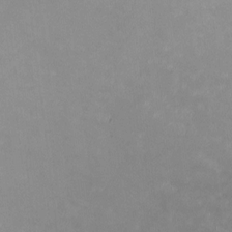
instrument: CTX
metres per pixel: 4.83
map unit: HNhu
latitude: -1.0676
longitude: -4.4034
